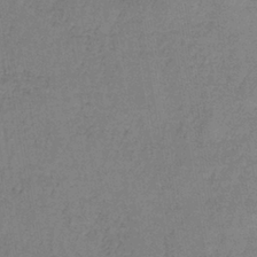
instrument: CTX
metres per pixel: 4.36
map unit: lHb
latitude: -38.5385
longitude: 61.6344
